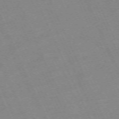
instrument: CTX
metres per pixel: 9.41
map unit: Hpe
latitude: -70.7463
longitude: 12.5007
